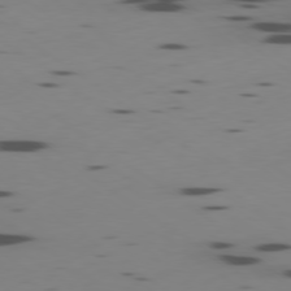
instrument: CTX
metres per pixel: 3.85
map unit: Ap
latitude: -79.2376
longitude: -62.5924
